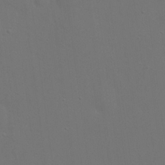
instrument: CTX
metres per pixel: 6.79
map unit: eHh
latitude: 23.5749
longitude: -69.7450
